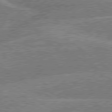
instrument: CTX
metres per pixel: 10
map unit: lApd
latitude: 79.7450
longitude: -144.6112
